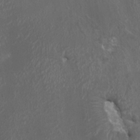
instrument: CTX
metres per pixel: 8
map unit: HNhu
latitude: 1.7071
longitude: 3.0108
